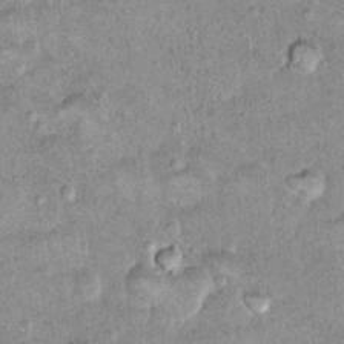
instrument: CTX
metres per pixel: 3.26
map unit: Hto
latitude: 10.5924
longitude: -36.6301
